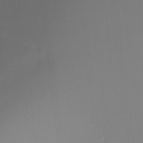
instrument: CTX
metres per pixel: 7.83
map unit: Ht
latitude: -16.7086
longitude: -45.7072
